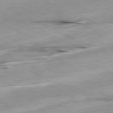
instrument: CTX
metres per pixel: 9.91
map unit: Ap
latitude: -80.3118
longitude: -67.2725
